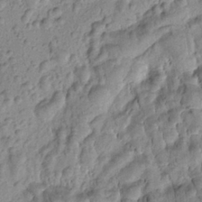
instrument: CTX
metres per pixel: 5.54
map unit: Htu
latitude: -1.4644
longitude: 173.4832
